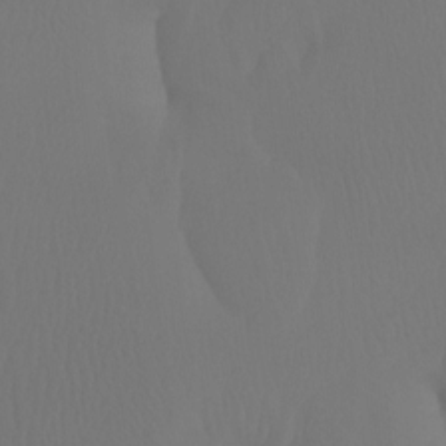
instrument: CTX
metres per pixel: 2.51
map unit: Ht
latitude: -7.2943
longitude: -32.2334
